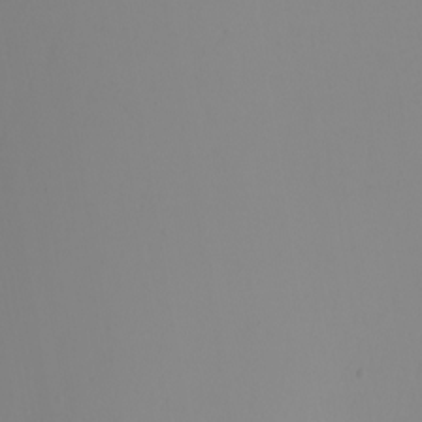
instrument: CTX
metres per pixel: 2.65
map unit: Nhu
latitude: -7.0675
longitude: -83.4993
